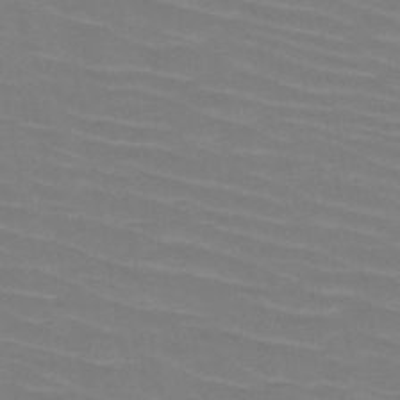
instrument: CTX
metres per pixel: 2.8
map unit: HNb
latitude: -46.8975
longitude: -45.4615
